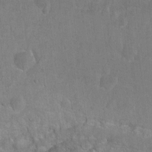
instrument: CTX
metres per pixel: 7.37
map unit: Ht
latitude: -4.8975
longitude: -36.3279
